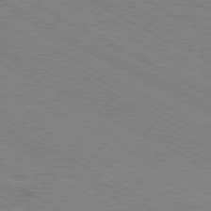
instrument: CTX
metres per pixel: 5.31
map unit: Hpe
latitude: -81.2943
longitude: 17.1243
